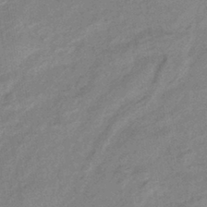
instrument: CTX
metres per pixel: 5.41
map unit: eHb
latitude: -41.2754
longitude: 83.7477
